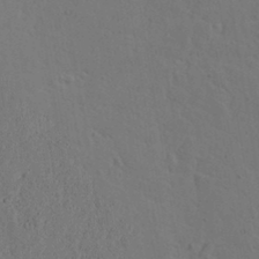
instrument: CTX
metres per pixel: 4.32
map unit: lAvf
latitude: 17.0647
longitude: -125.8772
